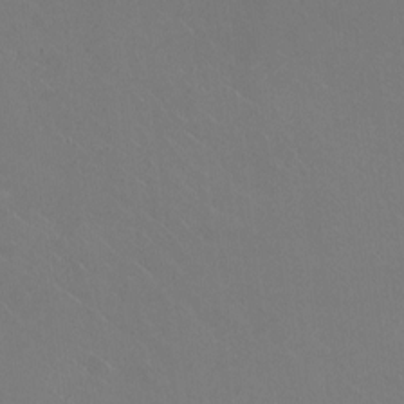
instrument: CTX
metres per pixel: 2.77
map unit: HNhu
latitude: -0.7275
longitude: -1.7071
